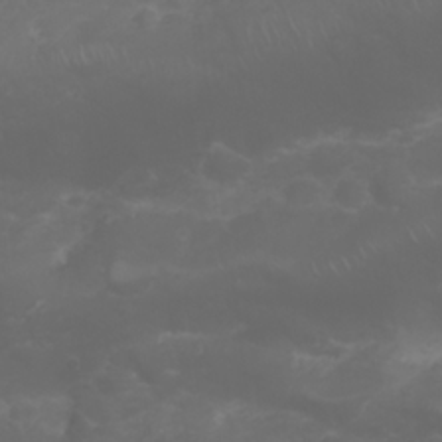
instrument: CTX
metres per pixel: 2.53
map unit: Nhu
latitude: 23.6127
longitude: -60.8569
